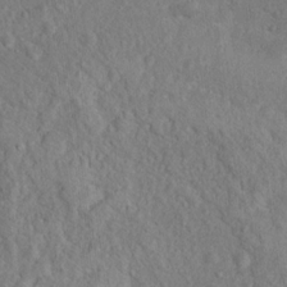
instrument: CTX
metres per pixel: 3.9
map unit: Nhu
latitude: 16.2145
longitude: -30.8191
